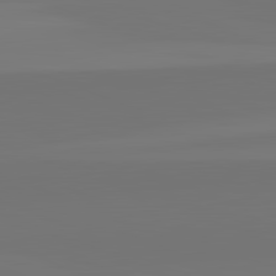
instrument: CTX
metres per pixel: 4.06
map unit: lApd
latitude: 82.6868
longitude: 155.4266
